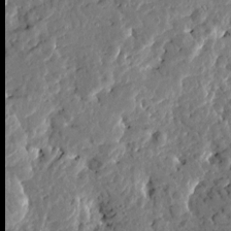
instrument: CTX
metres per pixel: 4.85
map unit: Htu
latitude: -1.2943
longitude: -179.9906
